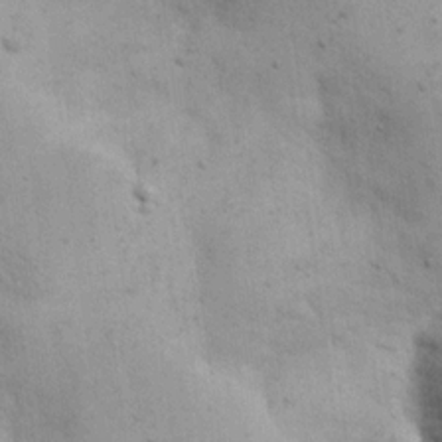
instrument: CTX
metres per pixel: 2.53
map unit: eHh
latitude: 20.5546
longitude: -62.6680
